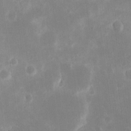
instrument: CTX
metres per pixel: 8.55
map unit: eHh
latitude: 19.9528
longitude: -70.2522
